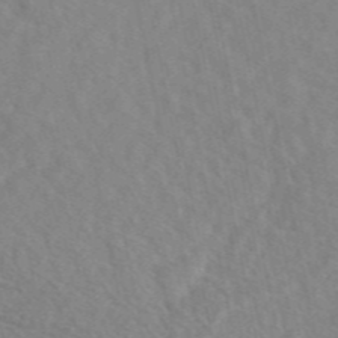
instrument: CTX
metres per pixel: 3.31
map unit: eAb
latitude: 48.1200
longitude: 117.5777
